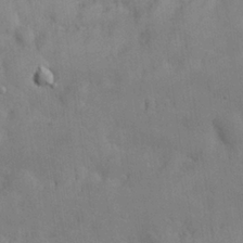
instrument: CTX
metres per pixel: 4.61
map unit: Nhu
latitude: 26.2145
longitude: -70.2333
